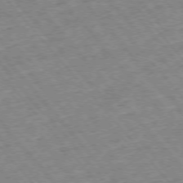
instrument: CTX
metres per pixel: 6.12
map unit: Hpe
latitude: -75.8423
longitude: -16.6302
